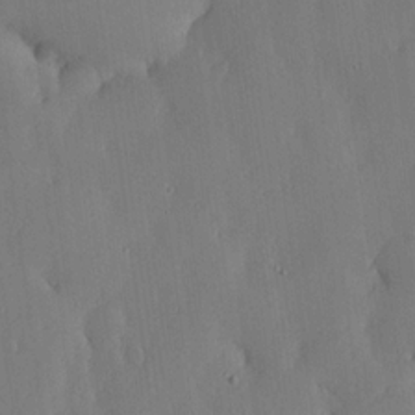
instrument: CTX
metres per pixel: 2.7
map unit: lHvf
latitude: 18.8380
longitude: -115.1403
